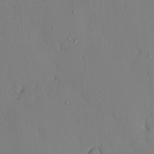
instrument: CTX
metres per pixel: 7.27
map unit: eHh
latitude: -0.7464
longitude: 17.2565
